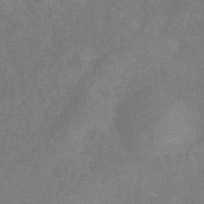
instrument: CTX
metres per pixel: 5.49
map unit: eHb
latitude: -38.3306
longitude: 77.3888
